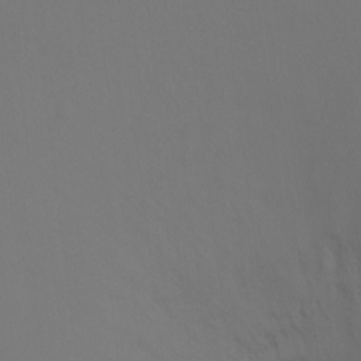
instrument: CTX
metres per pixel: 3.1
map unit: Ht
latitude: -11.1998
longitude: -34.6301
